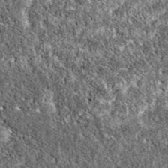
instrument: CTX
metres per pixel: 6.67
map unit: eAb
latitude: 38.2522
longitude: 111.6722
